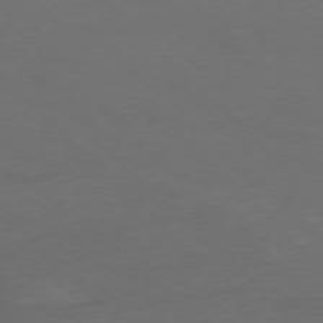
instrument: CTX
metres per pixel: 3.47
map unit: Ap
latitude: -77.2943
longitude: -70.7435
